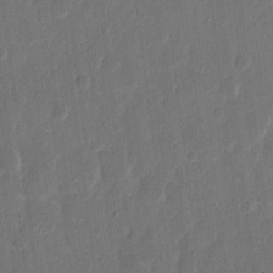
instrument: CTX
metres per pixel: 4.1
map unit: eHh
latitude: 9.3293
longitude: -68.7435
